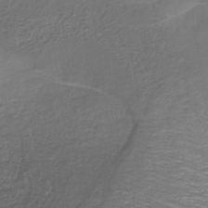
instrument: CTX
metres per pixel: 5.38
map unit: lHb
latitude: -38.5385
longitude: 61.0675
